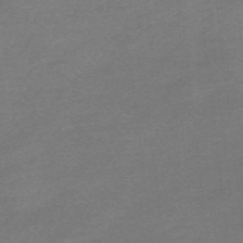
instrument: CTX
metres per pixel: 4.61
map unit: HNb
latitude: -55.6722
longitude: -46.1389
